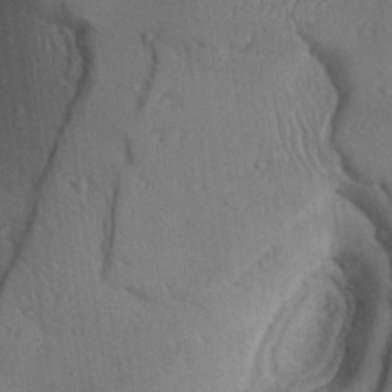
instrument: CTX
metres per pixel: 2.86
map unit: Aa
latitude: 31.4427
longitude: -144.2711
